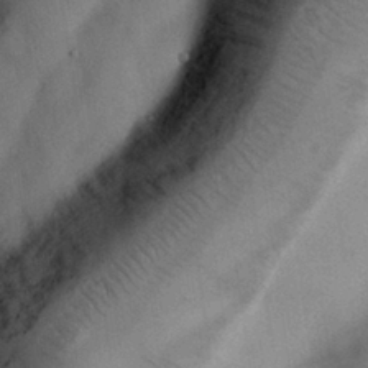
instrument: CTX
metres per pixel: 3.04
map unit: Nhu
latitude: 26.7246
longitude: -70.7435
